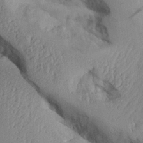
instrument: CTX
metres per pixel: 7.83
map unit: Aa
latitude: 26.4412
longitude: -129.4804
